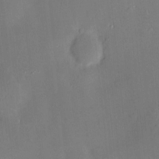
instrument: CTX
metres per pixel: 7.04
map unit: Hve
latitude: -10.5007
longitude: 175.3131
